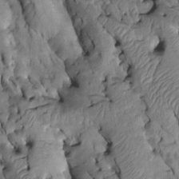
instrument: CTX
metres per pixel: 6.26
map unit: Htu
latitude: -2.3117
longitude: 149.4833
